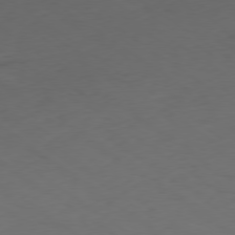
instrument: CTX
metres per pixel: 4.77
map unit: Ap
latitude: -79.4643
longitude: -58.3467
